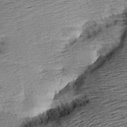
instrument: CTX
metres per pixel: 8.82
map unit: Aa
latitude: 8.1011
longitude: -139.5938
